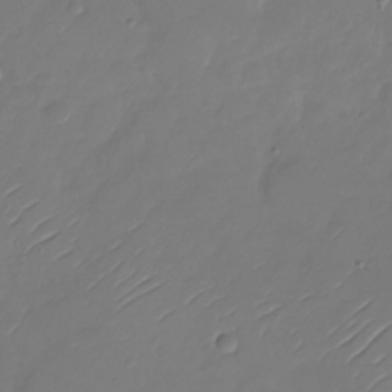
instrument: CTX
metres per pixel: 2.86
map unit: Nhu
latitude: -28.6519
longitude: -60.1389
